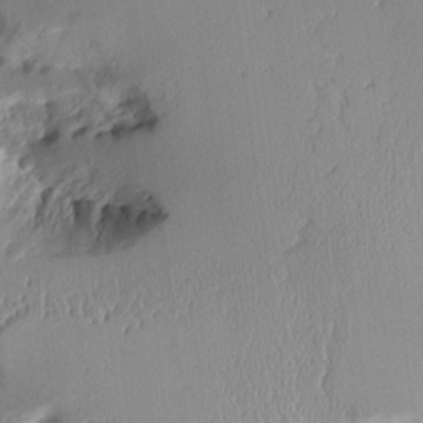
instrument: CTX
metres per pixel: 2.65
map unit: Aa
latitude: 11.3671
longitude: -127.3293
